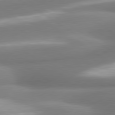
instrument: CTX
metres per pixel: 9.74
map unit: lApd
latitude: 80.1956
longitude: 179.8800
